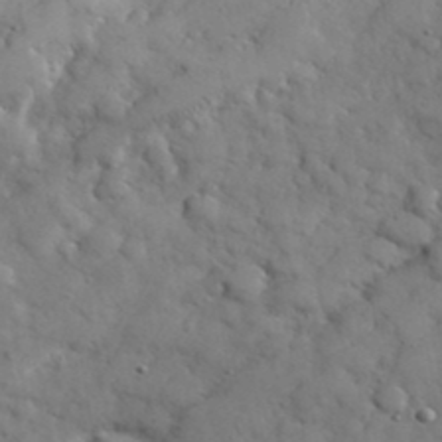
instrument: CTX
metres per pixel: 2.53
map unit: eHh
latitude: 38.1389
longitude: -67.6693
